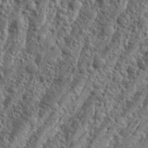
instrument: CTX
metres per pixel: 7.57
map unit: Aa
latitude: 23.1970
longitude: -143.7639
